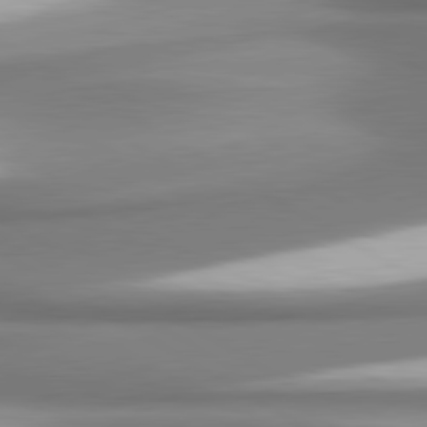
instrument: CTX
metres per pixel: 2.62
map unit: lApd
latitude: 80.5546
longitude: 179.2943
